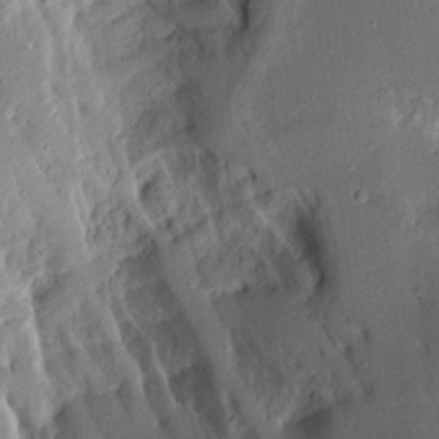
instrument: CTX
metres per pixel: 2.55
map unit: Aa
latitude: 13.6883
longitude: -139.9717
